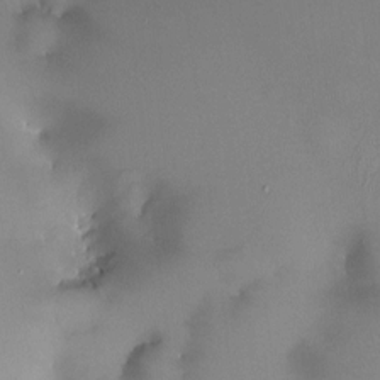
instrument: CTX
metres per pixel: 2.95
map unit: HNhu
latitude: 5.9528
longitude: 9.2187
